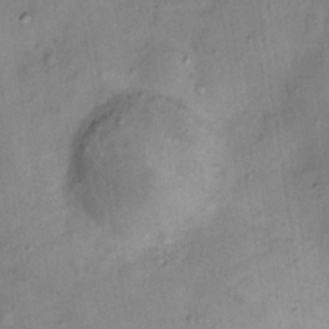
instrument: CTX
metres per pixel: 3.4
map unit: Nhu
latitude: 13.8583
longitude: -30.1389
